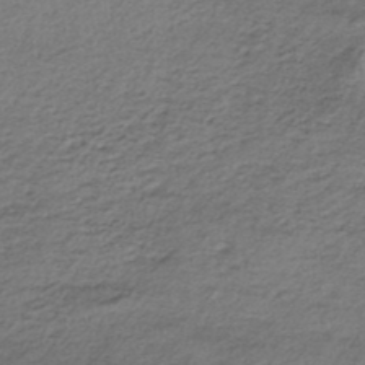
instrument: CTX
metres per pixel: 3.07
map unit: lHb
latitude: -45.3321
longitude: 58.6707
